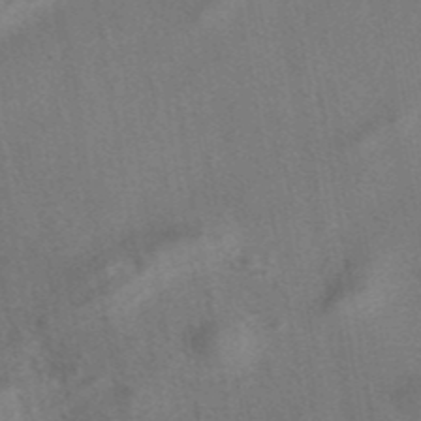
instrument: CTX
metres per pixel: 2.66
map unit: eAb
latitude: 41.8205
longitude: 104.3495
